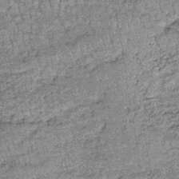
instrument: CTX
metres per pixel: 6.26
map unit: lHb
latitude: -36.5384
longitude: 66.9542
